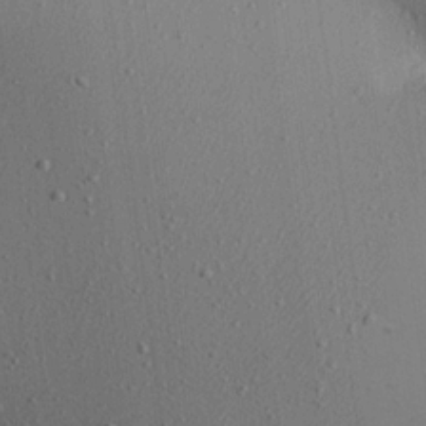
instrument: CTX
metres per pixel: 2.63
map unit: Aa
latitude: 21.8584
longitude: -142.8569
